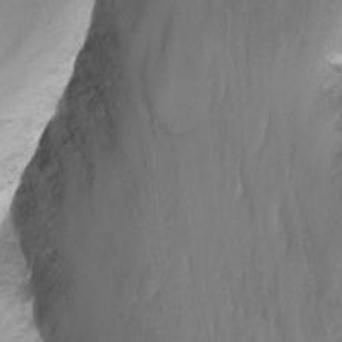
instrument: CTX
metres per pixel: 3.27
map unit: Nhu
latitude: -13.5021
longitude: -56.4412
